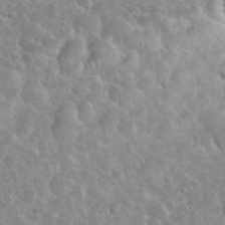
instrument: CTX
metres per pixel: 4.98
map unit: eHh
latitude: 35.8205
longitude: -60.4790
